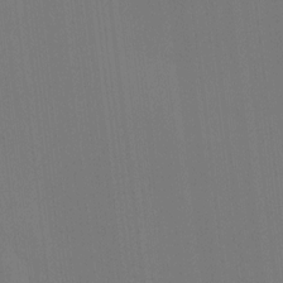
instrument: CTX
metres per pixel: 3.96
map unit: HNhu
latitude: 7.7261
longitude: 16.4629
